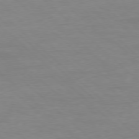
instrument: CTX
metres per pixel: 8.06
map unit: Hpe
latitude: -78.2928
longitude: -19.4804
